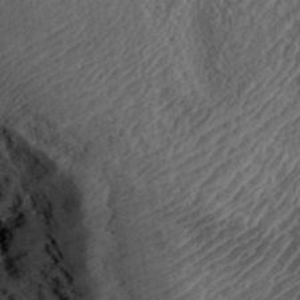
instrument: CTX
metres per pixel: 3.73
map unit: eHh
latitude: 36.4034
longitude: -135.5560
